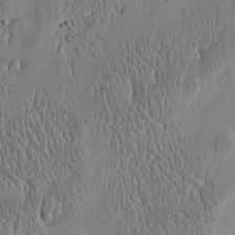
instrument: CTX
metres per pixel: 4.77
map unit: Htu
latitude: -5.0108
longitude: 174.8785
